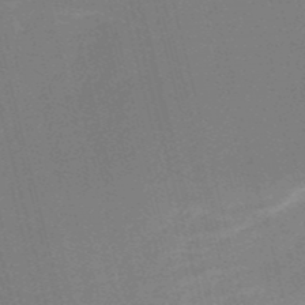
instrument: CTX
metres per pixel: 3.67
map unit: HNb
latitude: -52.1416
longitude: -46.8758
